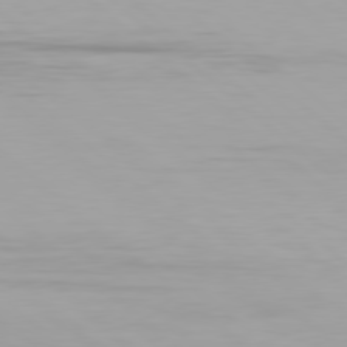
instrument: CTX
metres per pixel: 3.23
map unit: Hpe
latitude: 78.4601
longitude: -170.8569
